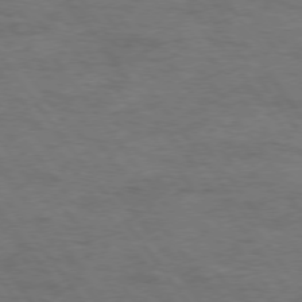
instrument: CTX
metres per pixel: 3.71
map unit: Hpe
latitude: 74.4790
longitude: -152.3467
